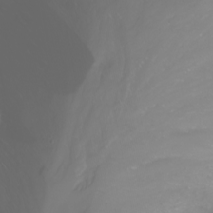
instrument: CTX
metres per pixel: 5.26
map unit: Nhu
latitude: -11.6344
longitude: -64.3089
